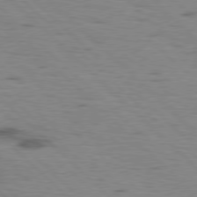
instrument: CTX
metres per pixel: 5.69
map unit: lApd
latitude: 77.3292
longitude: -49.0647
